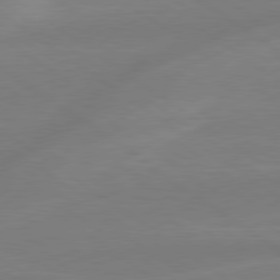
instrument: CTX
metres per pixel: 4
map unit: lApd
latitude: 79.2348
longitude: -142.4223
